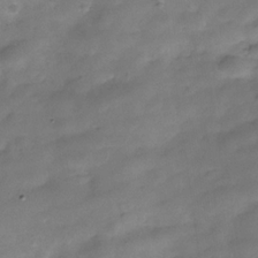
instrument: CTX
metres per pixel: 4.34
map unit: Hve
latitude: -31.5021
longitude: 93.1242
